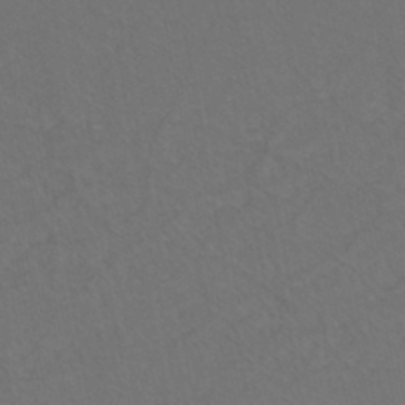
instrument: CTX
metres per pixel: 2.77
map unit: eHh
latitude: -44.2740
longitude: -29.0836
